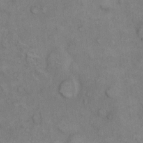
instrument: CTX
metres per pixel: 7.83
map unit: eHh
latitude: 8.5546
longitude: -63.1592
